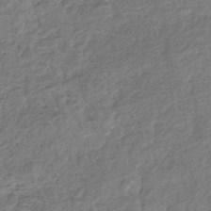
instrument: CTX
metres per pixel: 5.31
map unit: eHb
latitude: -34.5007
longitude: 77.4643
